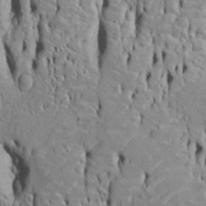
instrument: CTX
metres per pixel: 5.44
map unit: Htu
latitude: -5.1998
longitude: 152.2550
